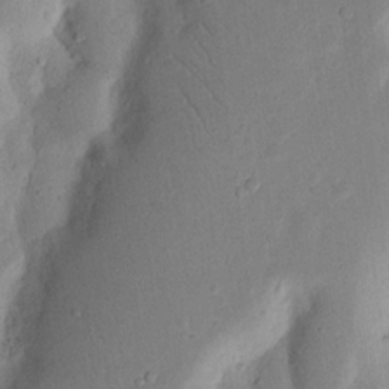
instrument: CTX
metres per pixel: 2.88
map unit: Nhu
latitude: 15.7072
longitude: -74.7624
